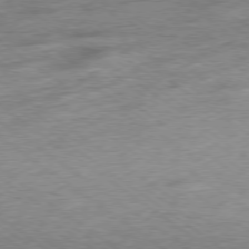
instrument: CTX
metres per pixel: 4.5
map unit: Ap
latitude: -78.9163
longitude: -101.5371
